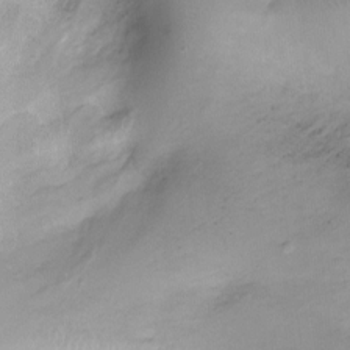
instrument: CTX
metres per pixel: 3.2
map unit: Ht
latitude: -8.5952
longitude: -21.1970
